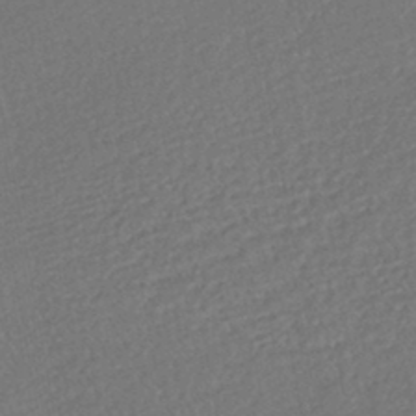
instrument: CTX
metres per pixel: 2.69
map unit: HNhu
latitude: -45.8611
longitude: 101.7099
